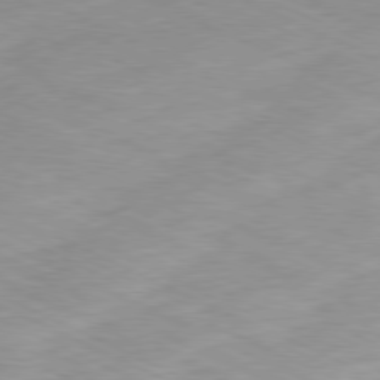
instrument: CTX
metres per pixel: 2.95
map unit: Ap
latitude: -80.5007
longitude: -67.4804
